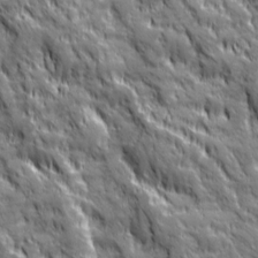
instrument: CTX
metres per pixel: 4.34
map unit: Ave
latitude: 19.8394
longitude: -134.5734
